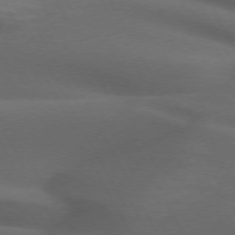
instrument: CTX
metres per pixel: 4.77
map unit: lApd
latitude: 72.3468
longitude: -50.8380
